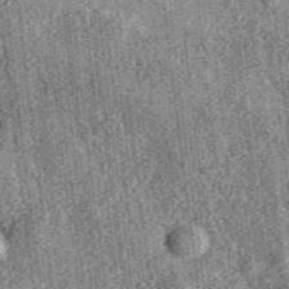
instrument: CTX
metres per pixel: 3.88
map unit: eAb
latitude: 36.6112
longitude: 107.4832
